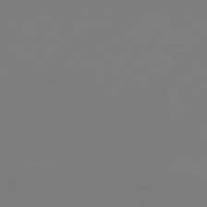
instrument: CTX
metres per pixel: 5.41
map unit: Hpe
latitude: 76.9513
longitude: -131.7072
